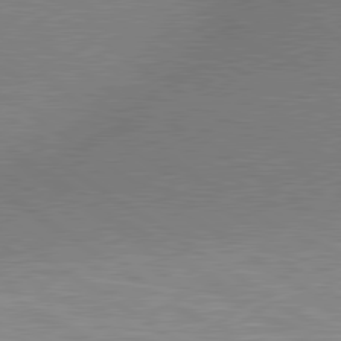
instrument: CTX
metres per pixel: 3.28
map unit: lApd
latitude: 80.1956
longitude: 130.0094
